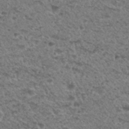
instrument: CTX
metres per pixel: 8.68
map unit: Hto
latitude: 30.0822
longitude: -48.5357
